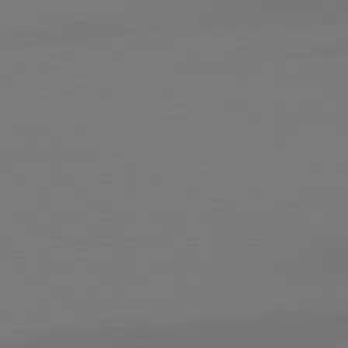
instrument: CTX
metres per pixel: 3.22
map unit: lApd
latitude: 79.1781
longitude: -174.6302
